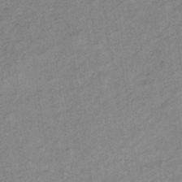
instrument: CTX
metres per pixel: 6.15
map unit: lHb
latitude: -33.5966
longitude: 65.2943
